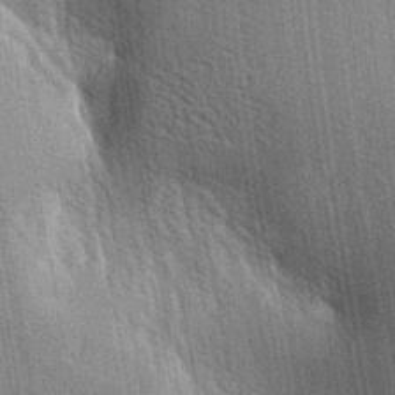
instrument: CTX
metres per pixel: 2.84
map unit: lAa
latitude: -7.5588
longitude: -124.3845
